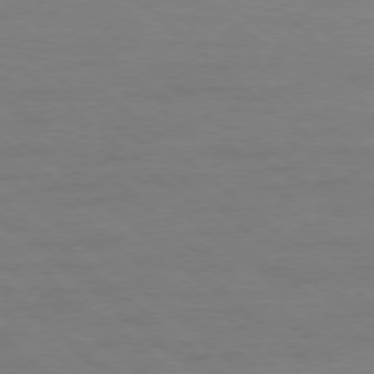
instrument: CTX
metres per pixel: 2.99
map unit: Ap
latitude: -78.5007
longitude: -55.2348
